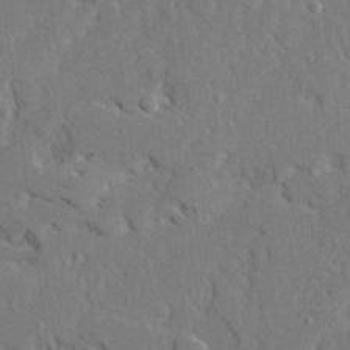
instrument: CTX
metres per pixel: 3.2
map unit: Ave
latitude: 22.6490
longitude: -130.5735
